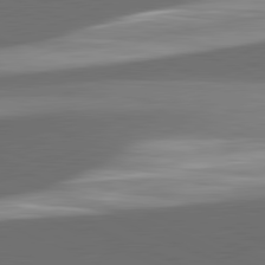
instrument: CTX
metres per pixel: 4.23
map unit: lApd
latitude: 81.8772
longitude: 133.5022
